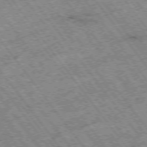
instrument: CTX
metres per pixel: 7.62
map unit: Hpe
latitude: -75.5211
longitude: -21.0459
